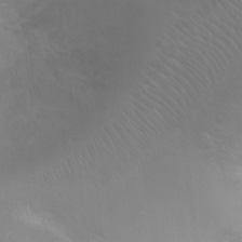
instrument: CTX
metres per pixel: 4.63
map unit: Ht
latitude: -4.8786
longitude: -28.4979
